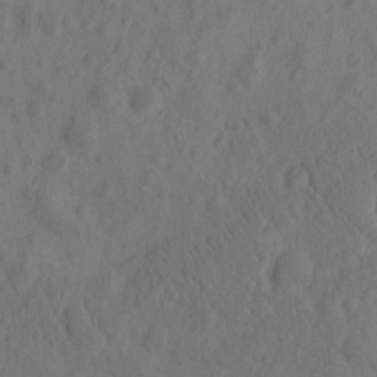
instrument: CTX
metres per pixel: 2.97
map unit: eHh
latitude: -0.5763
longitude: 16.0094
